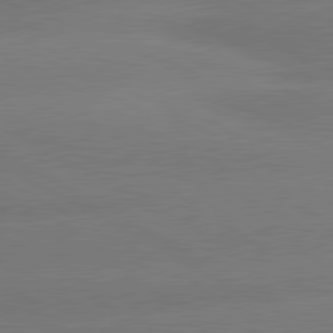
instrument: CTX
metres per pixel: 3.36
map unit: lApd
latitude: 80.6868
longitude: -150.1011
